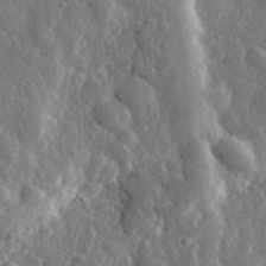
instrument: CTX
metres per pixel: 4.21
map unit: eHh
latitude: 33.2348
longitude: -80.5546
